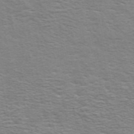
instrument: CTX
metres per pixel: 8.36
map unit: ANa
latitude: 48.8569
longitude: -75.0081
